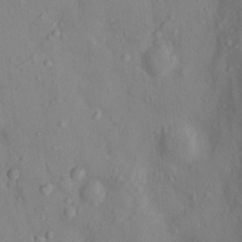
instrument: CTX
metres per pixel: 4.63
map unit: Nhu
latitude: 12.3090
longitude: -29.2726
